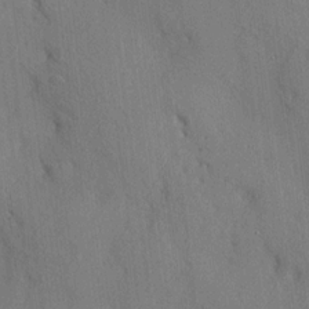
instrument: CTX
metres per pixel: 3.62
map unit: HNhu
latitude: 13.3293
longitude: 10.2551
